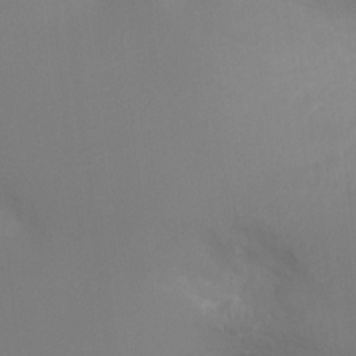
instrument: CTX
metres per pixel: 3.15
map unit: Ht
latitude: -5.1620
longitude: -26.1389
